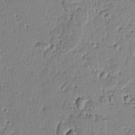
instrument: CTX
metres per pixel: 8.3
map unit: lAvf
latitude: -9.4832
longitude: -119.5749
